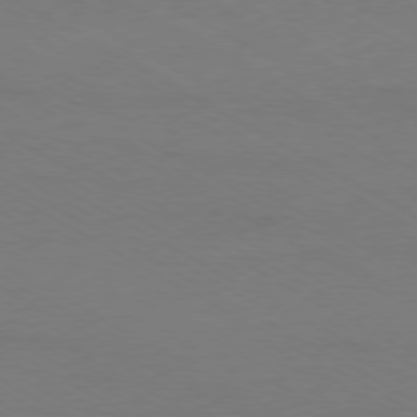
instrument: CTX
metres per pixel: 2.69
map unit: Ap
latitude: -79.4643
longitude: -82.9324
